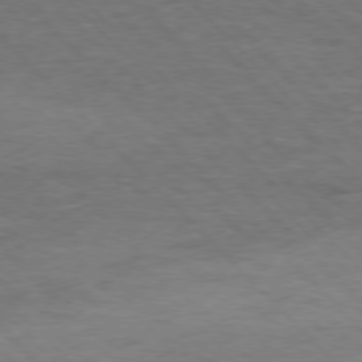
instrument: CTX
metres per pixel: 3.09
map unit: Hpe
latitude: -77.4643
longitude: 14.5763
